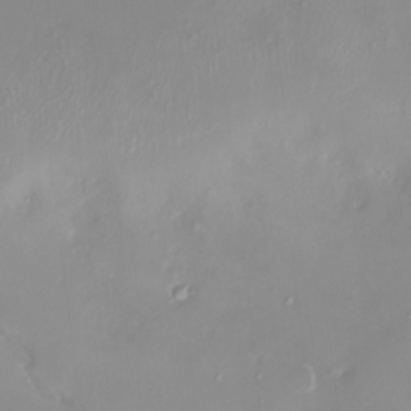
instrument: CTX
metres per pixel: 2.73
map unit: HNhu
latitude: 3.7449
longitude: 7.3320
